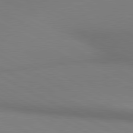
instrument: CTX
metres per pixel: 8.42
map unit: lApd
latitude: 80.7624
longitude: 145.4643
